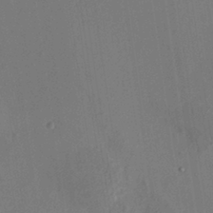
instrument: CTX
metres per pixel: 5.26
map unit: HNhu
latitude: 8.1767
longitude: -0.8002
